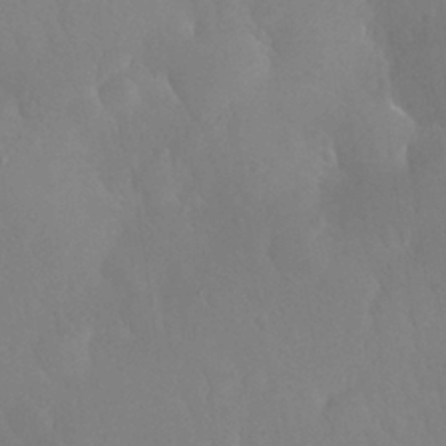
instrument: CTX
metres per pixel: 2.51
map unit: Nhu
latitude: 26.2901
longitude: -57.4237
